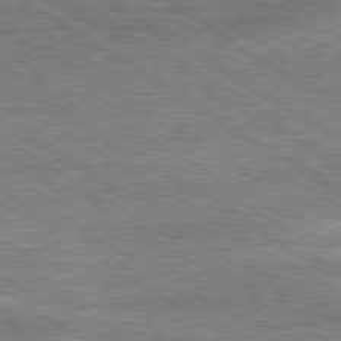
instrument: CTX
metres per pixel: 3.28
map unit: Ap
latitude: -80.3118
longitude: -88.0633
